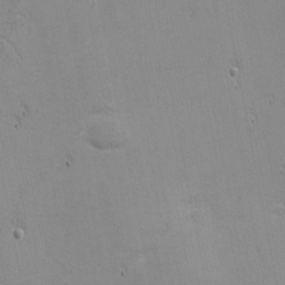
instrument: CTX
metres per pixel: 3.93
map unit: eHh
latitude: -2.4062
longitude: -81.1970
